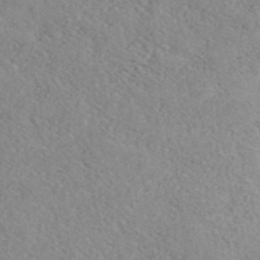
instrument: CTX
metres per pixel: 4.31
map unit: ANa
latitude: 40.8380
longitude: 18.6518
